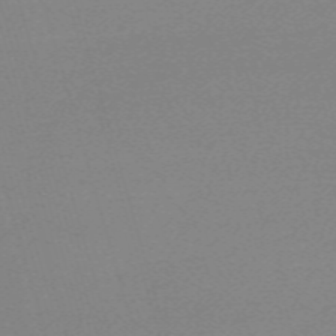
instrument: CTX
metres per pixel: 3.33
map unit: eHh
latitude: -61.1242
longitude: 52.1416
